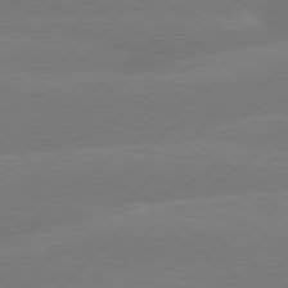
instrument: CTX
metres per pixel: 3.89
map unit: lApd
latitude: 79.7639
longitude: -142.5357
